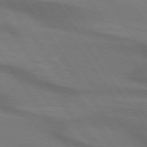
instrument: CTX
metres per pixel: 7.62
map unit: lApd
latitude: 74.0822
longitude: -63.5371
